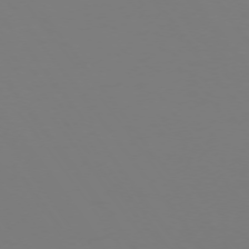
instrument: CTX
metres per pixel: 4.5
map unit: Ap
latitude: -75.1054
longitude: -76.2144
